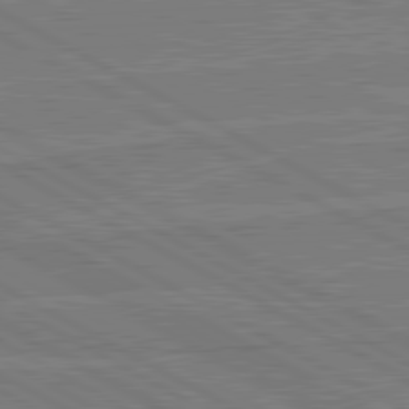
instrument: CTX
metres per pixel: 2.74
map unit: lApd
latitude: 80.8002
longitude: 168.6518
